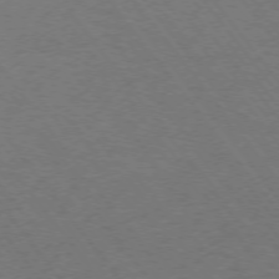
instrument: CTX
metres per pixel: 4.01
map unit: Ap
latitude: -75.6533
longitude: -64.4412
